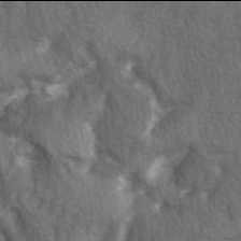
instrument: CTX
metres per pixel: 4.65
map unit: Ave
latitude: -6.0094
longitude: -120.3279
